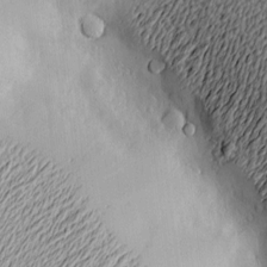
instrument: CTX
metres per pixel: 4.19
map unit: Nve
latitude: -8.9919
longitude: 173.5399
